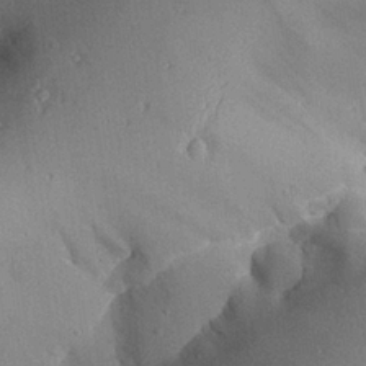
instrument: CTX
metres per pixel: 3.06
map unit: Aa
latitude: 27.5560
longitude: -129.6505
